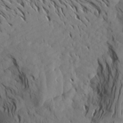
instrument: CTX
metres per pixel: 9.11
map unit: Aa
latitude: 17.7072
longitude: -144.1200
